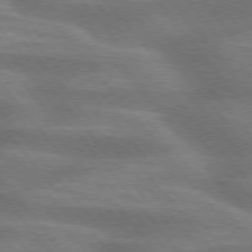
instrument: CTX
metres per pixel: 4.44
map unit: lApd
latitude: 75.4615
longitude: -58.2900
